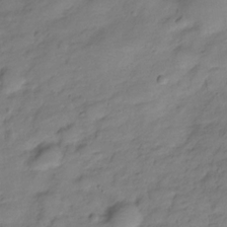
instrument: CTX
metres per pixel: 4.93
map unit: Hve
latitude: -28.8408
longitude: 94.1794
